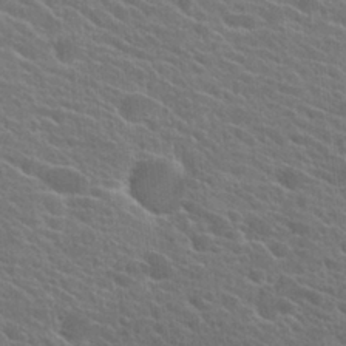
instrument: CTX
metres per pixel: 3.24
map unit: Hto
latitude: 24.9891
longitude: -40.7057
